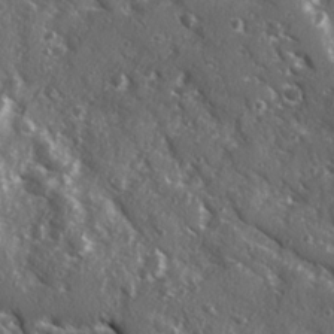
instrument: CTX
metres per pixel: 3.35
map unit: Ave
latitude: 15.7639
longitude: -130.8380
